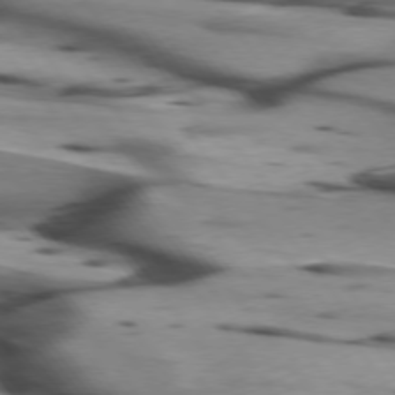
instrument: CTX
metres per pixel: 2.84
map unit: lApd
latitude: 75.5371
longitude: -64.8569
